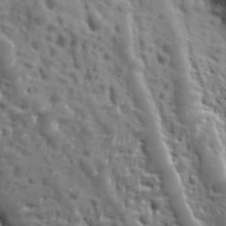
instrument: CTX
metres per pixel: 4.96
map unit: Ave
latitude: 10.9703
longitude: -104.8569
